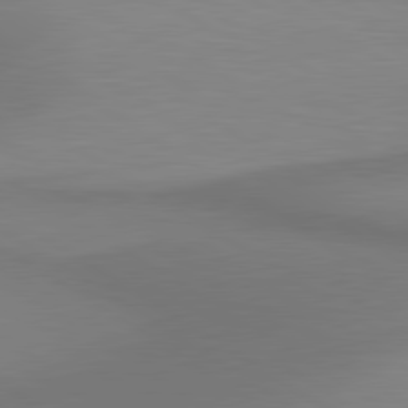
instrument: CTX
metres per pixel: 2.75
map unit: lApd
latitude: 80.6868
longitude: 160.6519
